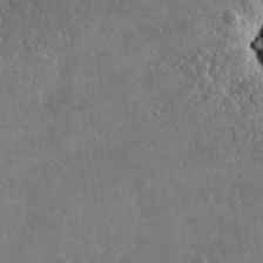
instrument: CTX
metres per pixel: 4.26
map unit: lHvf
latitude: 31.6127
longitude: -93.6505
